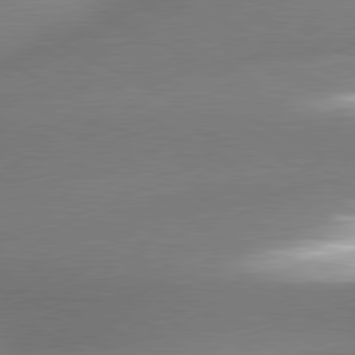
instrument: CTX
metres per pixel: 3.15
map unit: lApd
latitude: 80.3656
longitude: -158.3656
